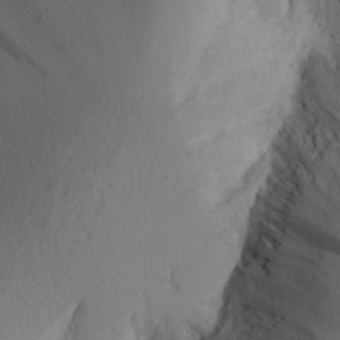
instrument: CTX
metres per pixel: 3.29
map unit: Aa
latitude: 25.3670
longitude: -131.3860
